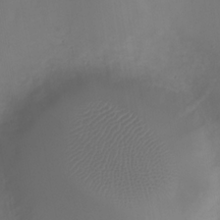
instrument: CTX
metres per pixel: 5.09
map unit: Ht
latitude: 1.1781
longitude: -21.5938
